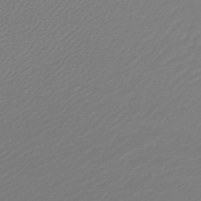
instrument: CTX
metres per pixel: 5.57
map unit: lHb
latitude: -46.3117
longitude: 59.5777
